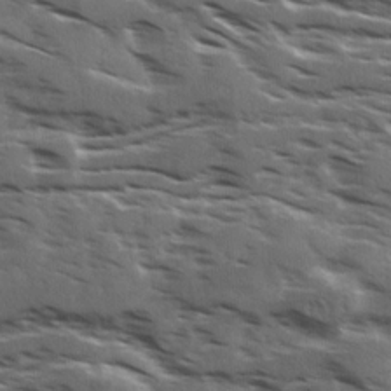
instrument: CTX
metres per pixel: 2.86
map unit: Ave
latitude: 18.3467
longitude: -130.8758
